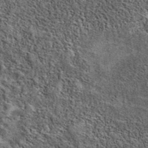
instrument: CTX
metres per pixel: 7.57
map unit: eAb
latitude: 39.4426
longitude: 106.2739
